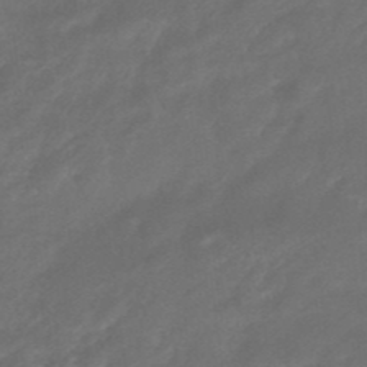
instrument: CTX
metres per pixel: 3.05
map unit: HNhu
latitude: -46.5951
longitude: 91.5210
